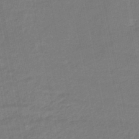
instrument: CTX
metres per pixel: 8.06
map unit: eHb
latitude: -45.5399
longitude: 87.9178
